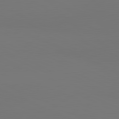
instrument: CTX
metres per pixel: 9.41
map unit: lApd
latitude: 81.2726
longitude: 147.5021
